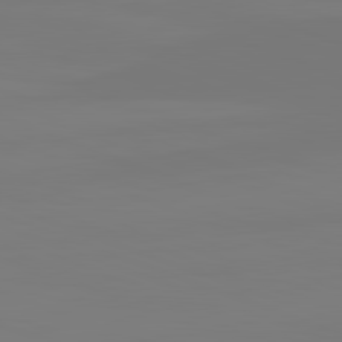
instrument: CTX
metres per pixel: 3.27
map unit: lApd
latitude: 82.2711
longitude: 145.3888
